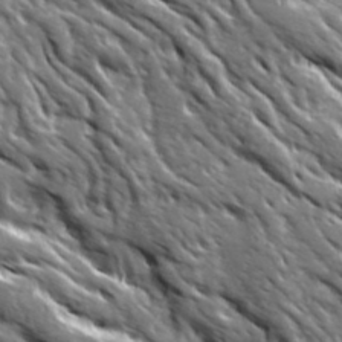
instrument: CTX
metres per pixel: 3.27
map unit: Ave
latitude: 19.6505
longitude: -135.1214
